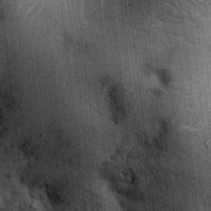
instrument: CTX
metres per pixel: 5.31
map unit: Ht
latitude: -3.0108
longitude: -12.8191
